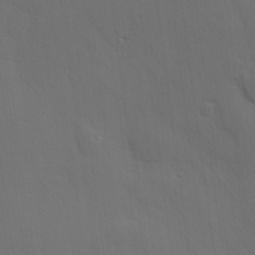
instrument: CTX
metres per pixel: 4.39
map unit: Hve
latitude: 19.3859
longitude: 150.6518
